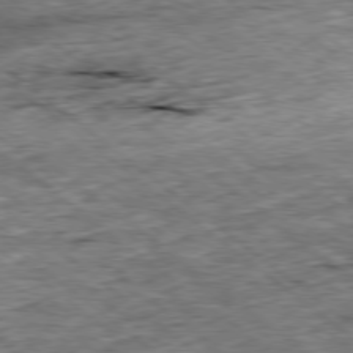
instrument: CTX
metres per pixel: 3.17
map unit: Ap
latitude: -78.8408
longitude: -86.6679
